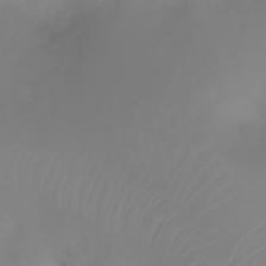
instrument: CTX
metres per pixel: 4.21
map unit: Ht
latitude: -2.5006
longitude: -61.3670
